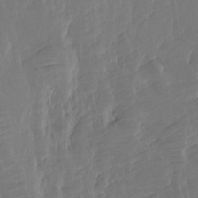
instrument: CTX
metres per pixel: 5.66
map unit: Hto
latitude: -7.6910
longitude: -44.7435
